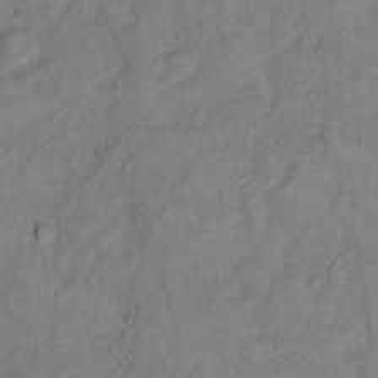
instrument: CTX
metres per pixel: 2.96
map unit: Ht
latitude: 11.8961
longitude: -33.7639
